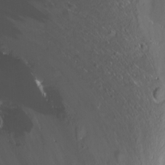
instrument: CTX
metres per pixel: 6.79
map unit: Nhu
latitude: -12.2740
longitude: -61.9150
